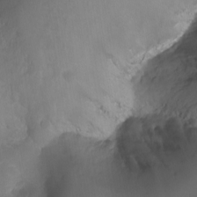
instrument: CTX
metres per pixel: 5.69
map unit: Aa
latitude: -13.3510
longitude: -68.1200
